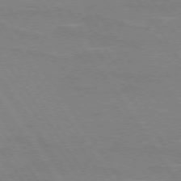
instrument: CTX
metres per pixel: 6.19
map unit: lApd
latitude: 73.7828
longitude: -56.8946
